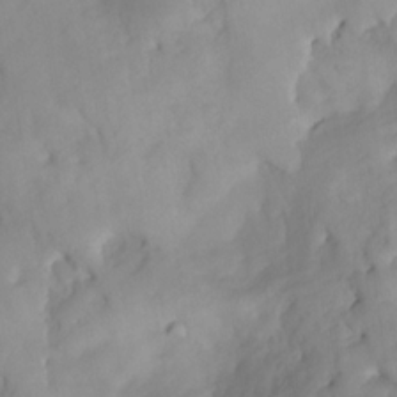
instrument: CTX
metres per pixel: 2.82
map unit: HNhu
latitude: -24.0094
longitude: 49.1998
